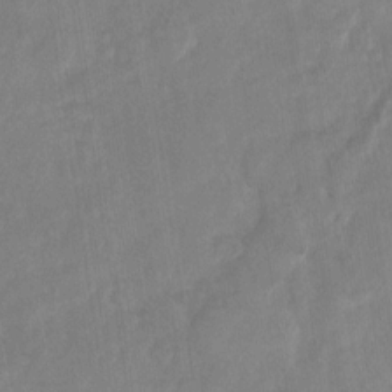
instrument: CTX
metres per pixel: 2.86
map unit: Nhu
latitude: -29.7478
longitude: -62.6680
